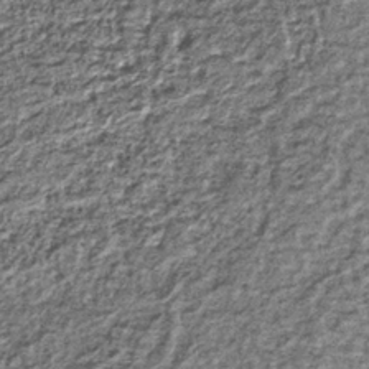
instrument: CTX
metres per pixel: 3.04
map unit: lHb
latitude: -36.9919
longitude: 65.3321
